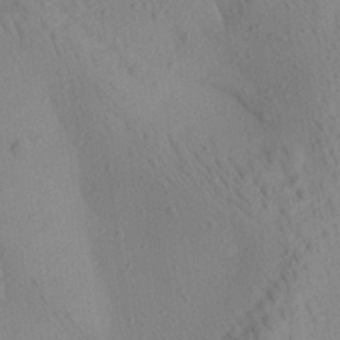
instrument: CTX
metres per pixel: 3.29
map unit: Aa
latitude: 23.1214
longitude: -139.2726
